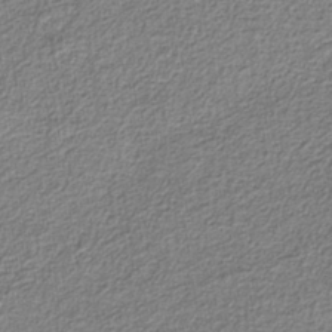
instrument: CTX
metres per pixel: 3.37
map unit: eAb
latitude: -37.8611
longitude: 52.8219
